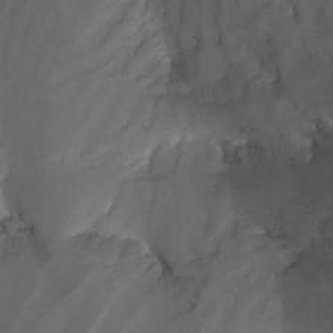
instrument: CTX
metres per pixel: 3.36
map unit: Nhu
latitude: -15.2187
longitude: -57.9717
